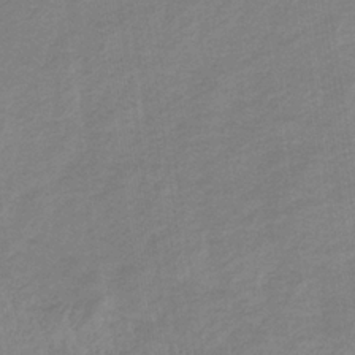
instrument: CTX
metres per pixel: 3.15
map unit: lHb
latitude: -34.3684
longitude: 69.1431
